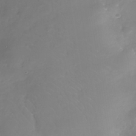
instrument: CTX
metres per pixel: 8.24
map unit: Nhe
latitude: -32.8030
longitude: -88.4601
